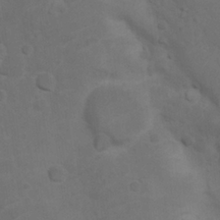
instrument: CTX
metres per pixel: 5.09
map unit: Nhu
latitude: 8.6680
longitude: -24.5356
